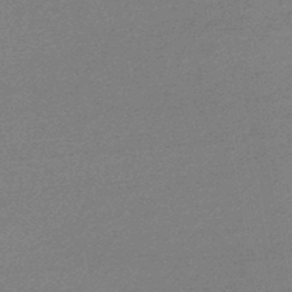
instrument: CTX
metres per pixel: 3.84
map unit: lHb
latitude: -46.8219
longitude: 72.0472
